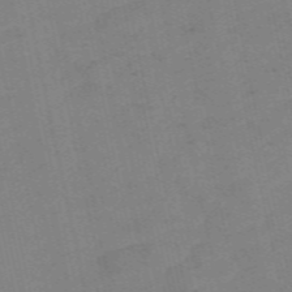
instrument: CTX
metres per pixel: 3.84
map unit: Nve
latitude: -58.2739
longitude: 50.3117
